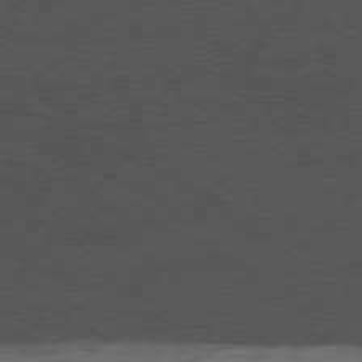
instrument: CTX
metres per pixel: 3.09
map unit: Ap
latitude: -80.1417
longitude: -82.2522
